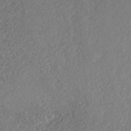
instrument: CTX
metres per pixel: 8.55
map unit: ANa
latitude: 41.2348
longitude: 26.0283
